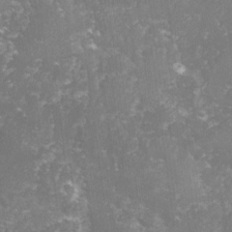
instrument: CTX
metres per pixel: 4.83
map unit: lHvf
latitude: -14.9542
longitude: -98.9324
